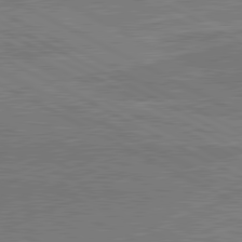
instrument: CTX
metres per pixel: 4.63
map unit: lApd
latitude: 80.7624
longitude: 141.4454
